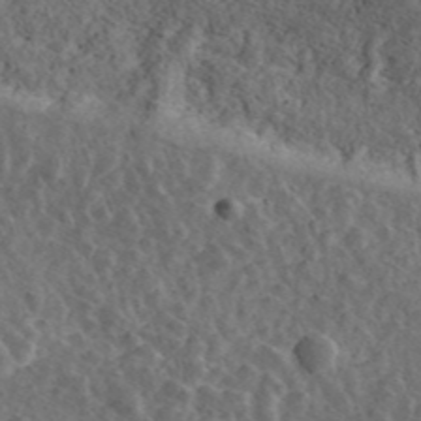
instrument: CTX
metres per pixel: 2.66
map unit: ANa
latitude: 39.4048
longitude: 19.4076
